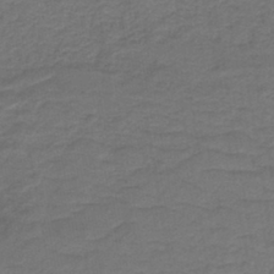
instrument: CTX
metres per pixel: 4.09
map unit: lHb
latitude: -41.8800
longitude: 53.6532
